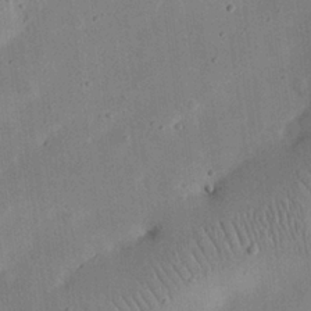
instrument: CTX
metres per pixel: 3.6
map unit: eHh
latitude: 24.8380
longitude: -68.8569
